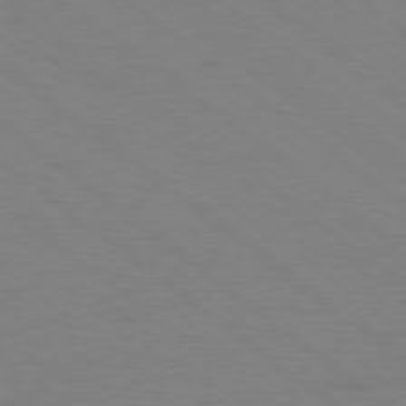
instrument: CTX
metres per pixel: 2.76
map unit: Ap
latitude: -78.8786
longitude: -54.5735
